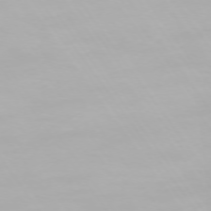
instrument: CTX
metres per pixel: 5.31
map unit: Ap
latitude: -74.4440
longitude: -76.3845
